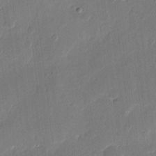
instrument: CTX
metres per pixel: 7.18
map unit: eHh
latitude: 11.3104
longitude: -68.9514
